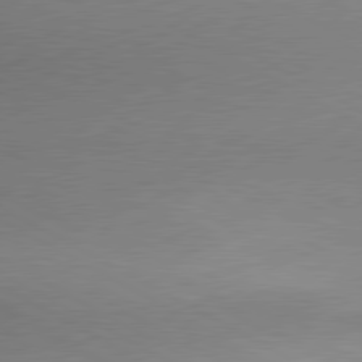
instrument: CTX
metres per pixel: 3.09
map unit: lApd
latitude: 80.1767
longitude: 167.5966
